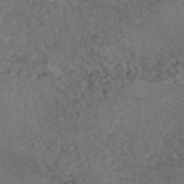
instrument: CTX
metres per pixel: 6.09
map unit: eAb
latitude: 47.5183
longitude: 112.4062
